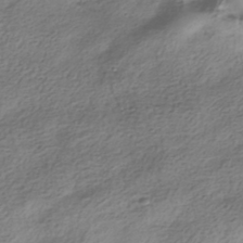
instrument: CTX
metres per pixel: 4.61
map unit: HNhu
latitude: -41.2943
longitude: 100.1794
